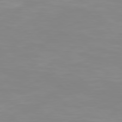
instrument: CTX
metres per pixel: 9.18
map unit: Hpe
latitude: 77.8583
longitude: -124.6490
